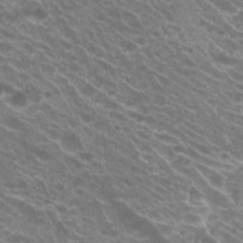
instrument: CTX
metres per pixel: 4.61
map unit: Hto
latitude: 23.6127
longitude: -40.5167
